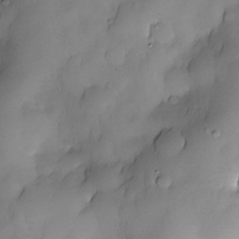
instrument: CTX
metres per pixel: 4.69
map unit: Nhe
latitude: -30.3306
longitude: -139.8961
